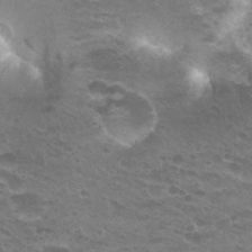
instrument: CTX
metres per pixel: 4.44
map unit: Hto
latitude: 25.9339
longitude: -29.6316
